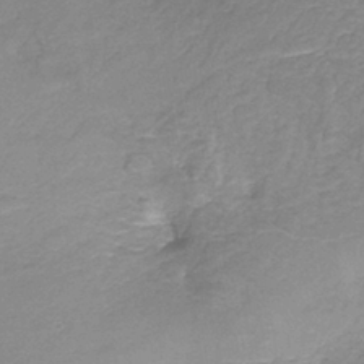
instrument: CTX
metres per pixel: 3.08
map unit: HNb
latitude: -36.5195
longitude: 50.9731
